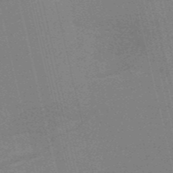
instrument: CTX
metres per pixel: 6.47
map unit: HNb
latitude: -54.3117
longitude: -41.0836
